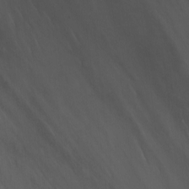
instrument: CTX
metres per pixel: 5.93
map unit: Nhu
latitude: -9.4265
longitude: -78.3468
